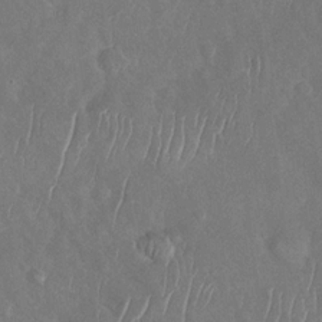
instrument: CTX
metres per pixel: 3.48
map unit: Nhu
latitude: -30.1039
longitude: -60.3656
